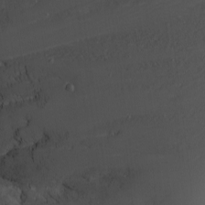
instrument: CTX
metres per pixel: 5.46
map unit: Nhu
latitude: -7.7666
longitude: -90.6679
